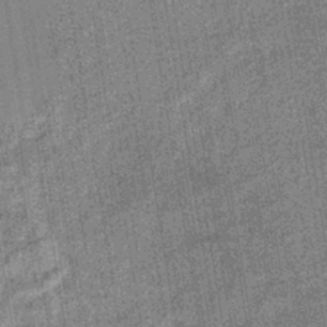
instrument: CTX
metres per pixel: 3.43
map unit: eHb
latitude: -35.8800
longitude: 73.8233
